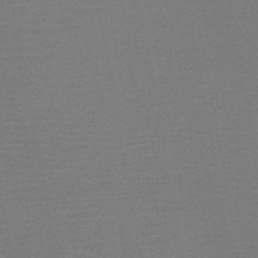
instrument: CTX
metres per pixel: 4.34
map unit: HNb
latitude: -46.1605
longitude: -40.1955
